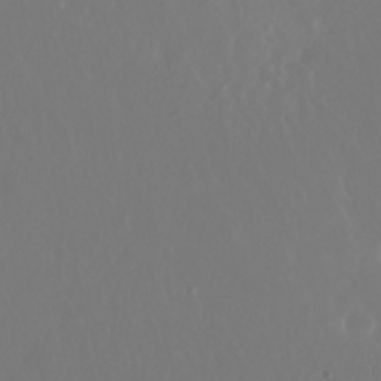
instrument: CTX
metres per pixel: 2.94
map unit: Nhu
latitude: 29.8016
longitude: -57.5560
